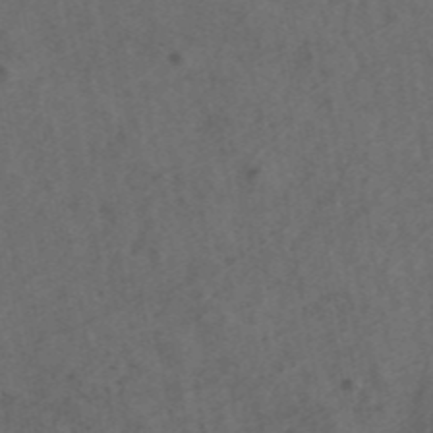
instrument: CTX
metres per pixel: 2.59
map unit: ANa
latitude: 44.1578
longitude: 29.0487
